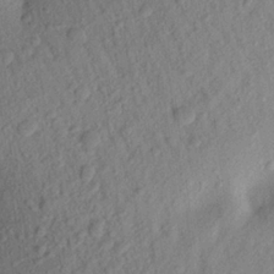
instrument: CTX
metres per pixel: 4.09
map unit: Aa
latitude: 21.9528
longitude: -147.3104
